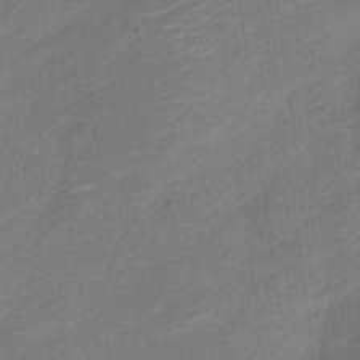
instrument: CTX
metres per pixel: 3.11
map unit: Nve
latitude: -18.9353
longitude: 108.5196
